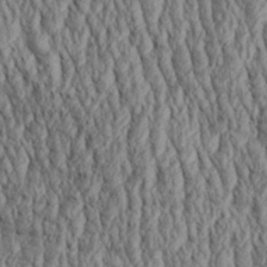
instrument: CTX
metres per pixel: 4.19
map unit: Aa
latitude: 30.2145
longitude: -137.9528
